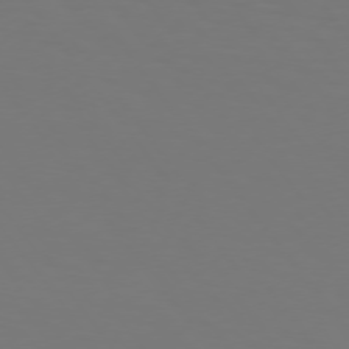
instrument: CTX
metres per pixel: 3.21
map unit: Hpe
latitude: 74.4790
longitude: -123.8394
